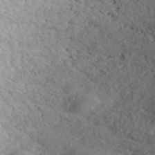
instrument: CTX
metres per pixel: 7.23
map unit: ANa
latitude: 46.1200
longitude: 49.9178
